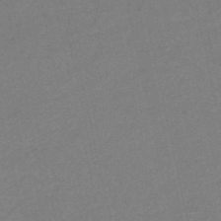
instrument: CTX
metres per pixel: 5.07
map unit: HNb
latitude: -52.9730
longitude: -48.7813
